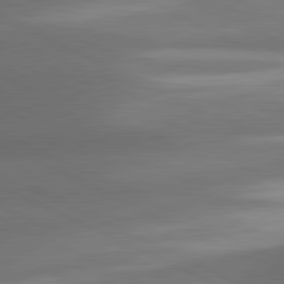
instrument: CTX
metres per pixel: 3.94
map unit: lApd
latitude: 81.3293
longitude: 139.3510
